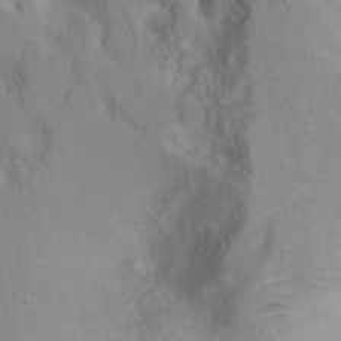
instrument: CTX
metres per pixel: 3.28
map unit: Hto
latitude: 7.3860
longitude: -34.5356
